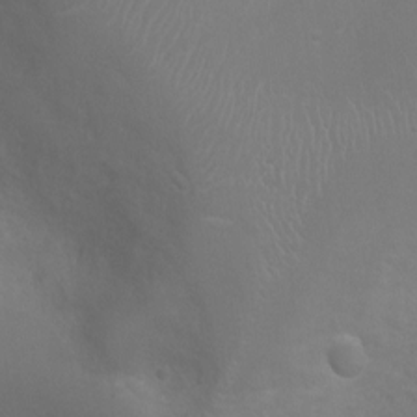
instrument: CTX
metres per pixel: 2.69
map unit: Ht
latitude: -3.5777
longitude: -18.0444
